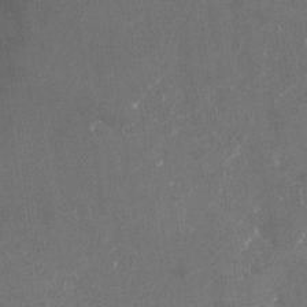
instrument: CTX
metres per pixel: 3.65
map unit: Nhu
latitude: -23.3888
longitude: -72.0633
